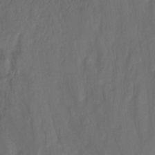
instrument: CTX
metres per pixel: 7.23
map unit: Ht
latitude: -4.1228
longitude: -62.4601
